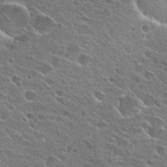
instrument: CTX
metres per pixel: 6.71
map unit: Hto
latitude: 26.4601
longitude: -44.5734
